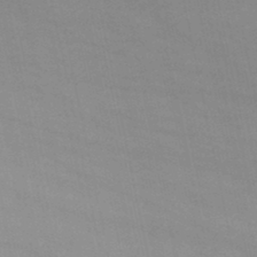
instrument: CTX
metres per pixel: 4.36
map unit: lHb
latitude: -45.7667
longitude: 69.8800
